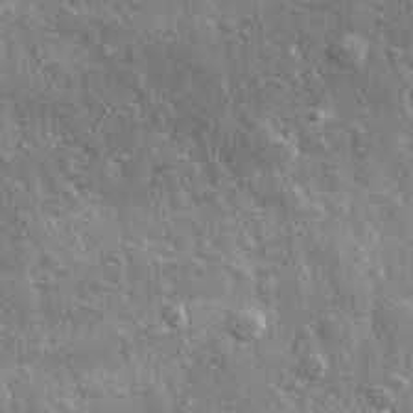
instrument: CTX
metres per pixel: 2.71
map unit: lHvf
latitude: 34.7057
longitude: -88.6869
